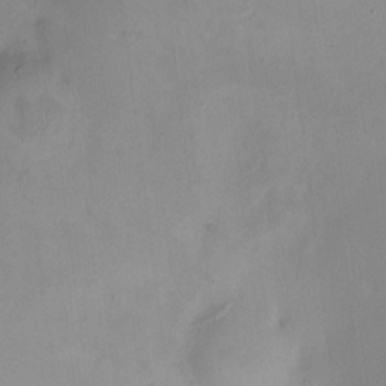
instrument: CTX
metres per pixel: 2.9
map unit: HNhu
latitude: 5.5182
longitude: 8.8975
